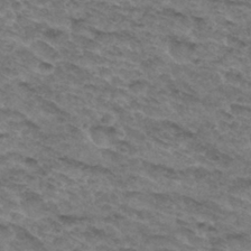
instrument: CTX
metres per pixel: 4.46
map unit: Hto
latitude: 32.3089
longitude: -47.1781
